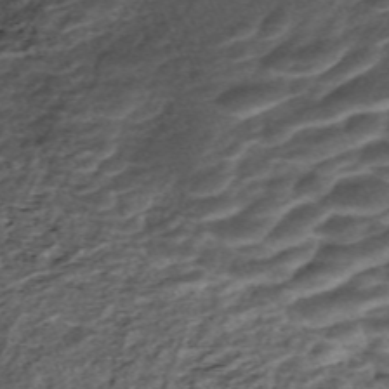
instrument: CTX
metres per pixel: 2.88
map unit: ANa
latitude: -41.7666
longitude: 104.3495
